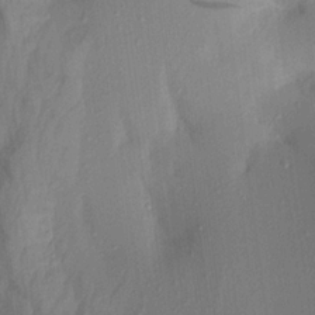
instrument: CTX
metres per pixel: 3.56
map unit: Aa
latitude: 20.3090
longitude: -146.8191
